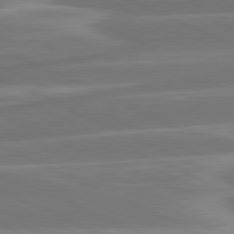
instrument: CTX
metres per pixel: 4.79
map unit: lApd
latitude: 81.3859
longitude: -130.6491
